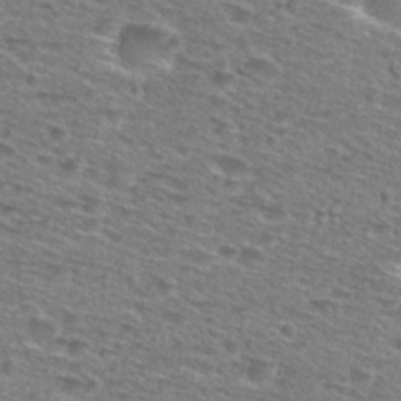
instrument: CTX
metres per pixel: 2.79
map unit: Nhu
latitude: 28.4034
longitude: -47.9150
